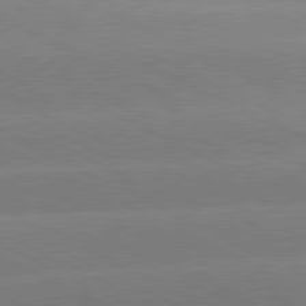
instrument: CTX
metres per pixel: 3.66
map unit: lApd
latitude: 81.0647
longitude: -151.4237
